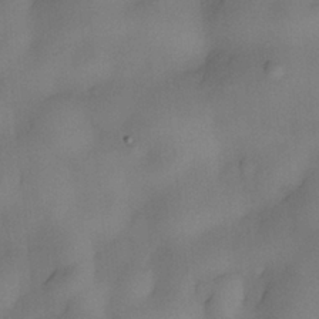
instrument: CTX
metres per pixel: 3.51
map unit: eHh
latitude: -22.3306
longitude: 15.7667
